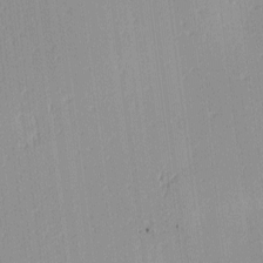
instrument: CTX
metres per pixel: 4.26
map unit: Ave
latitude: 3.1214
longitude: -114.1766
